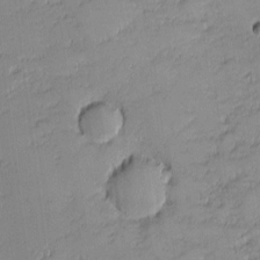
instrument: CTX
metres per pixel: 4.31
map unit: eHh
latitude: -1.6722
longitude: -82.9513
